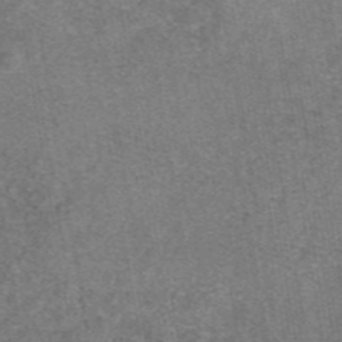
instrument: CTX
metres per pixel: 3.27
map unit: eAb
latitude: 47.2348
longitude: 102.8597
